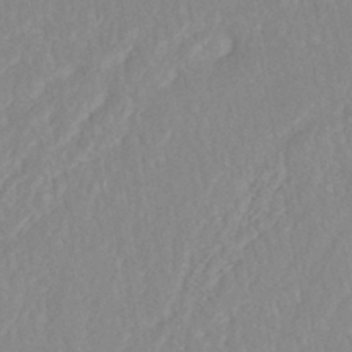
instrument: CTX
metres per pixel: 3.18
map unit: ANa
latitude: -44.7085
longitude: 104.3117
